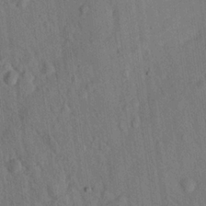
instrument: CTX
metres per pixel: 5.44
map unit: eHh
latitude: 24.5545
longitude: -80.3467
